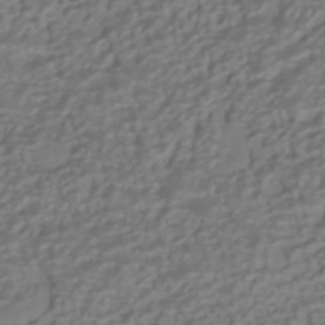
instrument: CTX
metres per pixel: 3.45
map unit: HNhu
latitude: -41.8800
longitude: 100.9919
